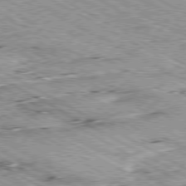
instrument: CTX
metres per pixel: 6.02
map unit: Ap
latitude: -80.3684
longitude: -53.1403
